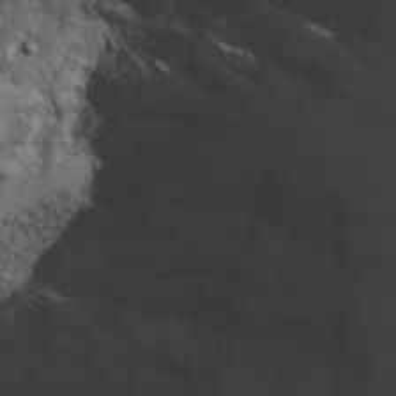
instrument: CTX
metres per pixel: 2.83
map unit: Ave
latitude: 23.1214
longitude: -131.6316
